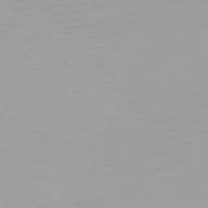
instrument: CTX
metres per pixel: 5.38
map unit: Hpe
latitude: 75.5182
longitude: -126.9703
